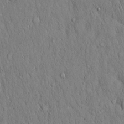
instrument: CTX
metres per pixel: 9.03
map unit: Hto
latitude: 16.9325
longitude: -58.5924
